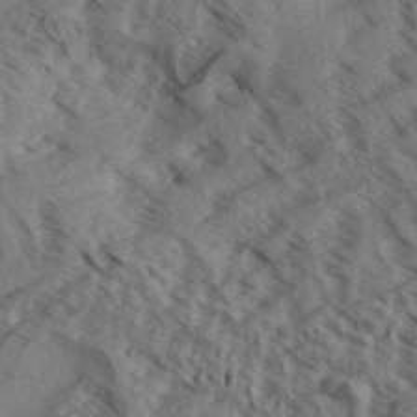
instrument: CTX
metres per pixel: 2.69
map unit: Aa
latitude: 32.9892
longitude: -139.0080
